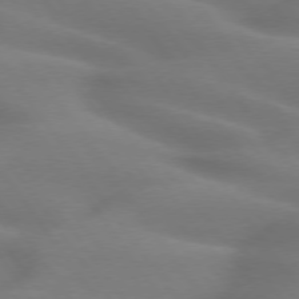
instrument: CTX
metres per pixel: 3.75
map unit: lApd
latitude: 74.7057
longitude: -59.4993
